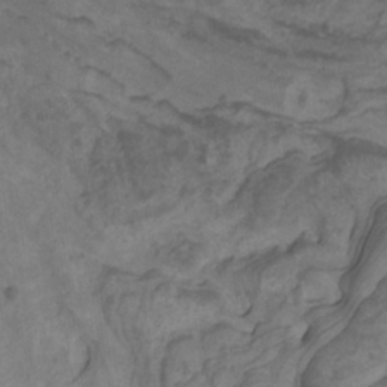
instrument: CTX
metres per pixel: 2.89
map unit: Nhu
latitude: -9.8422
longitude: -76.5168
